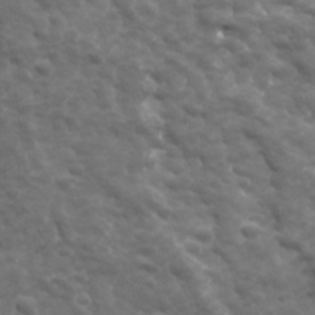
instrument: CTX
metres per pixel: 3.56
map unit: Ave
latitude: 18.9513
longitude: -133.1592
